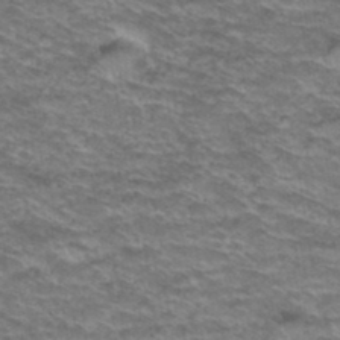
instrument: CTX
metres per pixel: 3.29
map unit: Hto
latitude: 38.1011
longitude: -42.0633
